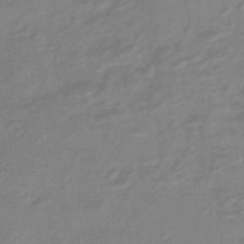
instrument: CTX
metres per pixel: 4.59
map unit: eHb
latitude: -44.4629
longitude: 89.7855
